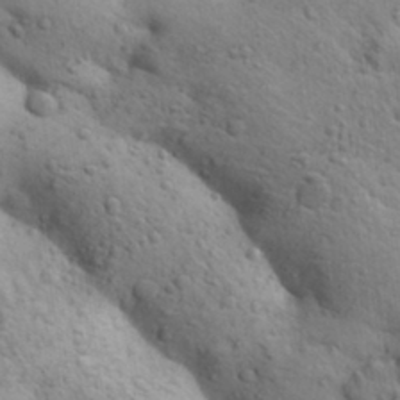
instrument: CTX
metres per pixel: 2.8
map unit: Aa
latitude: 31.2159
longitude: -146.9703
